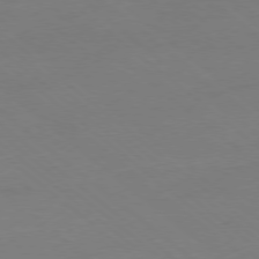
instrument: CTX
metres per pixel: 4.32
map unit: Ap
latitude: -78.7652
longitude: -56.8002
